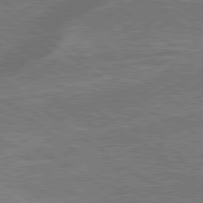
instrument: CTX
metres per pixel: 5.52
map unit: lApd
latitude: 79.4049
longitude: 173.9178
